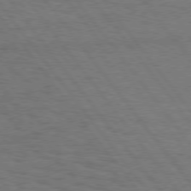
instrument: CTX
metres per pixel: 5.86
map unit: Hpe
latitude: 75.6883
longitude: -136.5735
